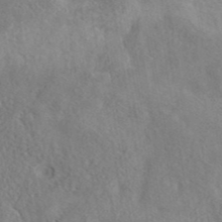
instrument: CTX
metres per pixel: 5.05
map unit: eAb
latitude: 41.2536
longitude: 104.1039
